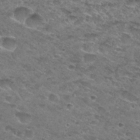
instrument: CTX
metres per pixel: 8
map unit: Hto
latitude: 29.9906
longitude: -48.4223
